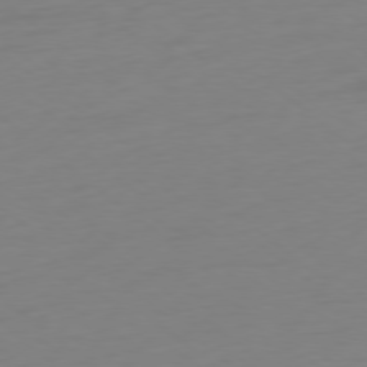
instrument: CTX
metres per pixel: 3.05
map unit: Ap
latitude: -78.7274
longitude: -66.5545
